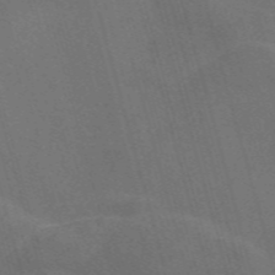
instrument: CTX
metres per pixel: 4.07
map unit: Nve
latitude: -58.2550
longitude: 64.8030
